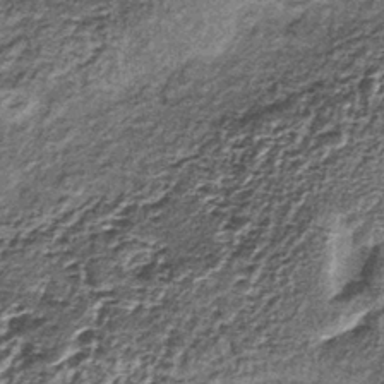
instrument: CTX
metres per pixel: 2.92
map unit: lHb
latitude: -39.3320
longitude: 64.1417
